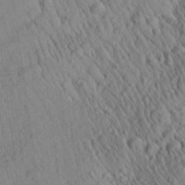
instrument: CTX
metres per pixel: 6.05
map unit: Aa
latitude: 27.2537
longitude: -141.2348
